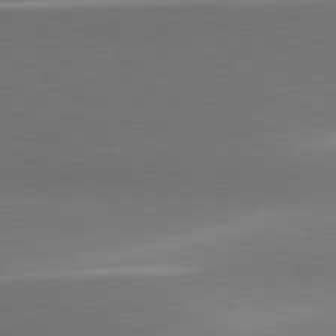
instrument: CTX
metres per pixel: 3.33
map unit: lApd
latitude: 81.3104
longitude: 155.5777
